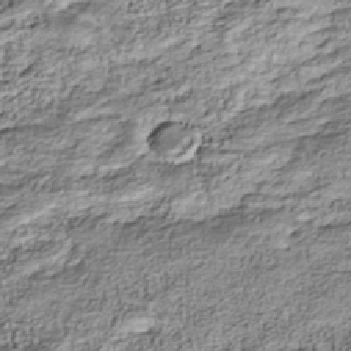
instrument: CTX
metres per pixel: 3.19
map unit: Nhu
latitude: -40.5007
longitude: -84.1200
